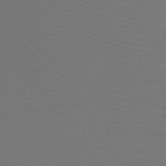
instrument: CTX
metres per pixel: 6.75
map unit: HNb
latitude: -47.6722
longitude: -43.2537
